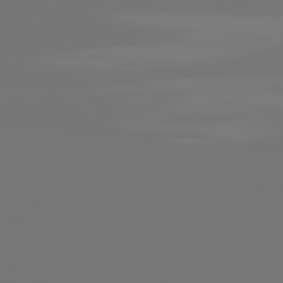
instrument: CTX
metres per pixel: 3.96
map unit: lApd
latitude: 81.4426
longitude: -152.8002
